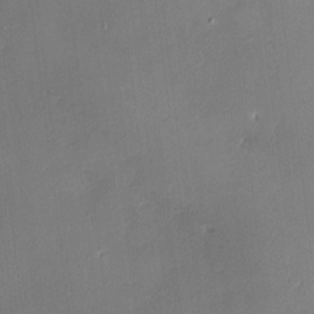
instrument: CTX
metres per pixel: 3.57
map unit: Nve
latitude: -7.7477
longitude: 175.0864
